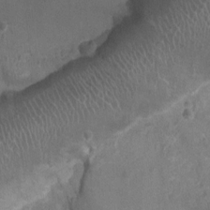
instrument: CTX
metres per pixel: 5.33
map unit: Ht
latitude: -2.1605
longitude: -19.8772
